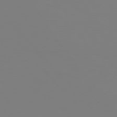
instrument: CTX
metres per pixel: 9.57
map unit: Hpe
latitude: 76.8947
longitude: -160.7246
